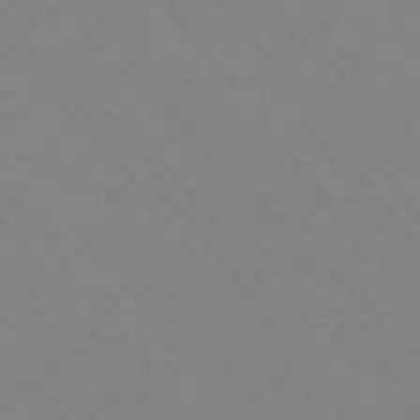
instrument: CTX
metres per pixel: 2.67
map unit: Ap
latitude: -75.3888
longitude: -70.0255
